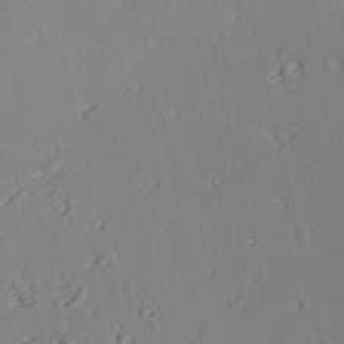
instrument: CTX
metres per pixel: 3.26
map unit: lAvf
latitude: 26.9514
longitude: -110.4979
